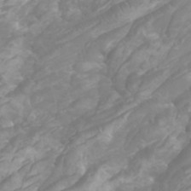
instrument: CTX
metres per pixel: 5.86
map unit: Htu
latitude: -5.9178
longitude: -76.4979
